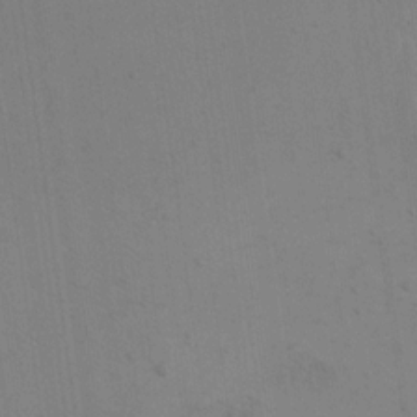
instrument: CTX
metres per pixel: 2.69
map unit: eHh
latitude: 16.8947
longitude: -67.1403
